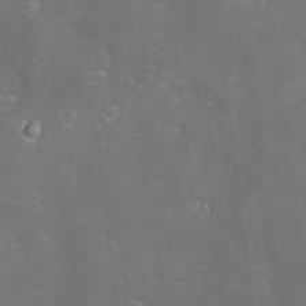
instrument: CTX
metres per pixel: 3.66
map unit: Hve
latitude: -10.8408
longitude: 175.1431
